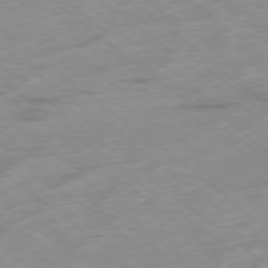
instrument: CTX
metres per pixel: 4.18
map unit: Hpe
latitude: -78.7841
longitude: -23.2726
